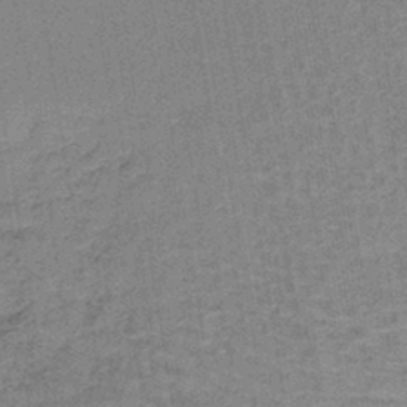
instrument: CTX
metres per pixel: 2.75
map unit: lHb
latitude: -41.1431
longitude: 57.4832
